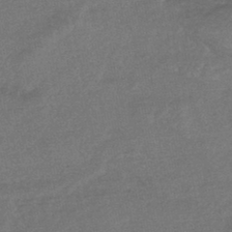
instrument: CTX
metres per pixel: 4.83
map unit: lHb
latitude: -43.8989
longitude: 81.1809
